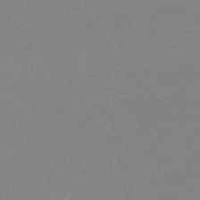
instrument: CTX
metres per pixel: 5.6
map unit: eHh
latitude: -62.2172
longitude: 52.0472
